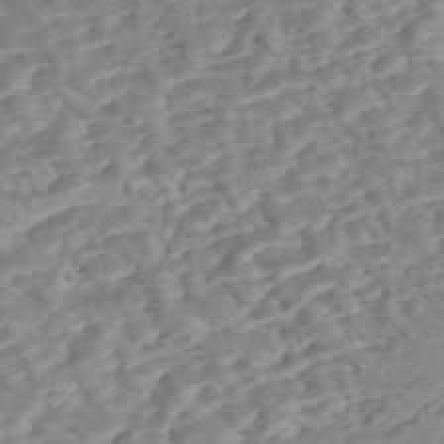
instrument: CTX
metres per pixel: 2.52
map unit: Nhe
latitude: -47.5966
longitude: -172.0255
